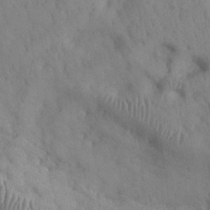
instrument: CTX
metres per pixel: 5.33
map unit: Nhu
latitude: 28.0255
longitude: -71.1214
